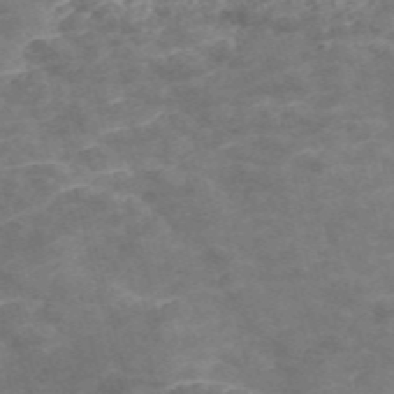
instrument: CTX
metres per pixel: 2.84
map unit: Nve
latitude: -57.1431
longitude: 51.2943
